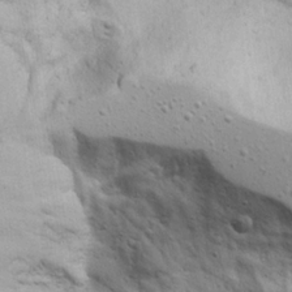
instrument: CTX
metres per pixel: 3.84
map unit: Aa
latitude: 17.8583
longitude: -125.9906
